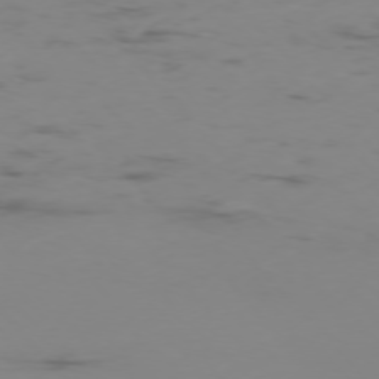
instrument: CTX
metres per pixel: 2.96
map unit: Ap
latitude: -76.1039
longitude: -83.1592
